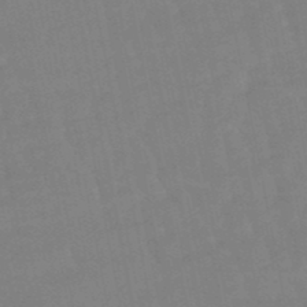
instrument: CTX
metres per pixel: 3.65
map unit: lHb
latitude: -49.3132
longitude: 75.7856
